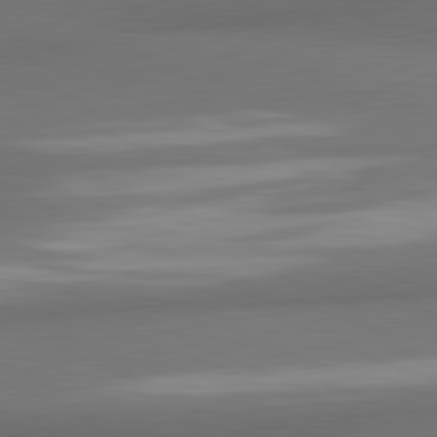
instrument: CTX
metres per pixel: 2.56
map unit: lApd
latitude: 81.5749
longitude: 171.0487
